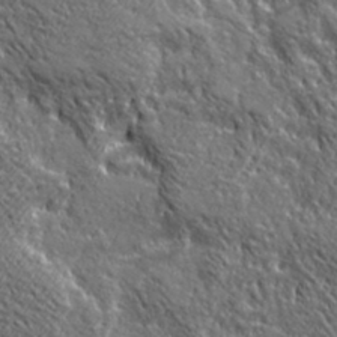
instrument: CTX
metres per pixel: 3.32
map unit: Ave
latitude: 20.5924
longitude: -135.1214
